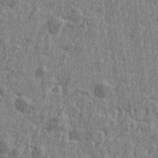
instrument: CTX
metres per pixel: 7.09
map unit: Htu
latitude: -4.5573
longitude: -179.3860
